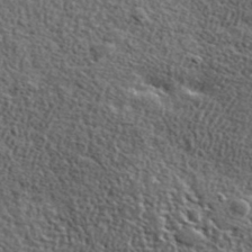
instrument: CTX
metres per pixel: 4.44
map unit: ANa
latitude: 41.2348
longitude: -86.6868
